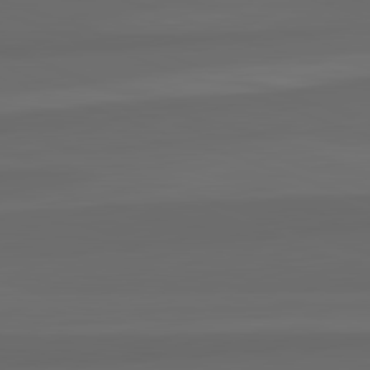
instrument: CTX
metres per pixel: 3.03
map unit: lApd
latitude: 82.8002
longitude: 159.6154
